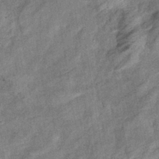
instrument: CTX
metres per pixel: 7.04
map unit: eHb
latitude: -38.4440
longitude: 77.6911
